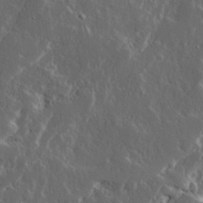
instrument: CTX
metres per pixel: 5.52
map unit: Ave
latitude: 15.2726
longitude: -138.3656
